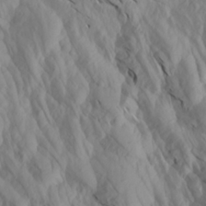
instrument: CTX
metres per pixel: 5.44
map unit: Aa
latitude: 20.1956
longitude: -146.5546
